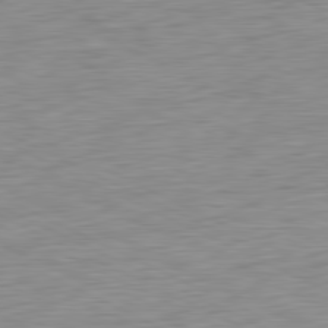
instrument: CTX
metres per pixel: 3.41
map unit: Ap
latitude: -81.5966
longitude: -77.1214
